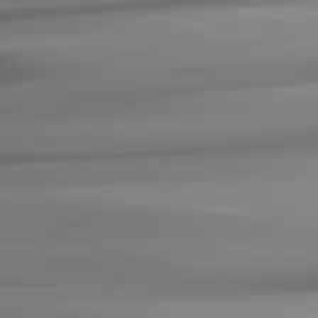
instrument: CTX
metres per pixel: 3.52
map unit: lApd
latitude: 81.9717
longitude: -143.8017
